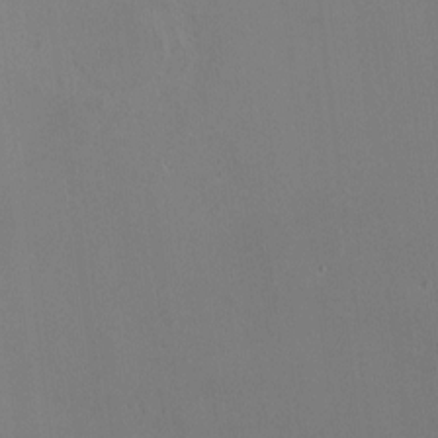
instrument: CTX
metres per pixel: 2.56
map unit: HNhu
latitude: 6.4790
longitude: 9.6722
